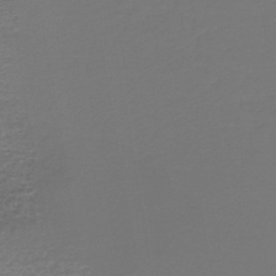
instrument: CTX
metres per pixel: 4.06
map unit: lHb
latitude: -43.6910
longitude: 65.8800
